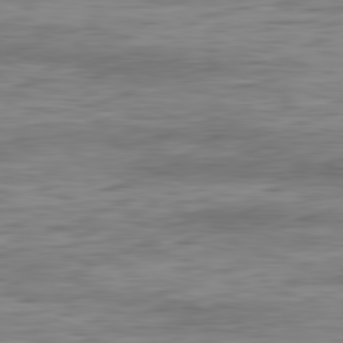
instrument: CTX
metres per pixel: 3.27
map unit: Ap
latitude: -82.3117
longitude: -78.2901
